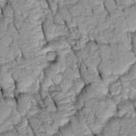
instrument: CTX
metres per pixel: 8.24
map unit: Htu
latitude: -0.1606
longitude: 150.3873
